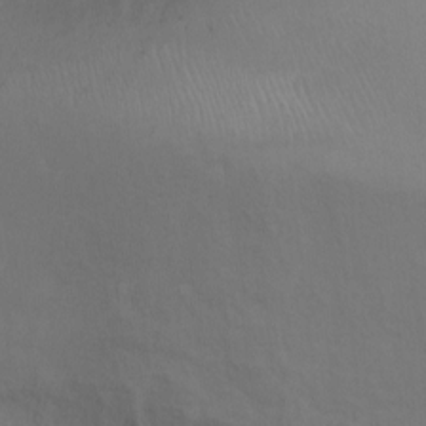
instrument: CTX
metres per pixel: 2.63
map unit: Ht
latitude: 0.7813
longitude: -35.6882
